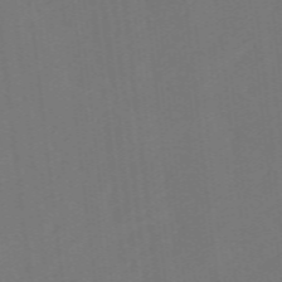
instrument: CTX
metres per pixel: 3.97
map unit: eHb
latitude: -49.5966
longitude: 83.5777
